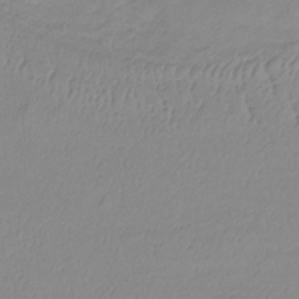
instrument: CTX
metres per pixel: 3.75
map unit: lHb
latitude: -34.3306
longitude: 70.3117
